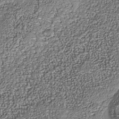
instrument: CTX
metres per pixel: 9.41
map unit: Nhu
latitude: -37.8611
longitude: -81.9150
